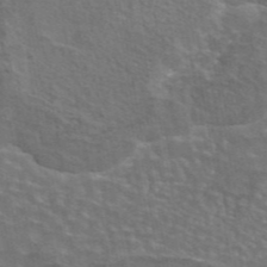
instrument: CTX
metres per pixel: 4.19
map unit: eAb
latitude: 44.9513
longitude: 107.6722
